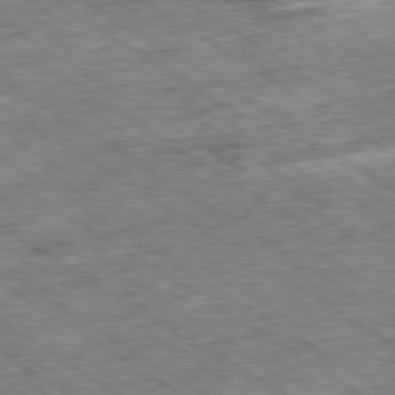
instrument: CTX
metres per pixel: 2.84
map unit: Ap
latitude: -79.9367
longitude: -75.0270
